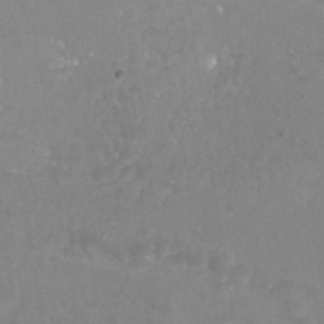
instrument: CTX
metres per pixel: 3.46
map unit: Nhu
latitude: 25.1781
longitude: -54.3278
